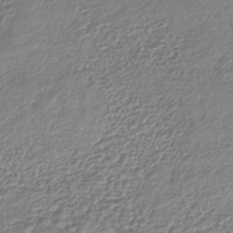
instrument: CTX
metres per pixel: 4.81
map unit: lHb
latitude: -42.6707
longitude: 76.1417
